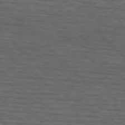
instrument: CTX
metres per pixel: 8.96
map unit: lApd
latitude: 75.4426
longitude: -83.2348
